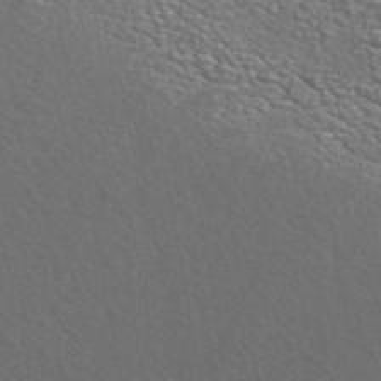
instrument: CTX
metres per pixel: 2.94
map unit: ANa
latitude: 44.4412
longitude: 23.2943
